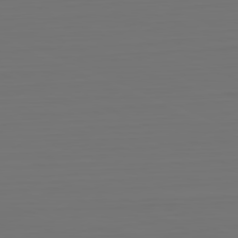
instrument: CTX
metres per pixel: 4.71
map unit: Hpe
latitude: -81.8234
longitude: 7.2565
